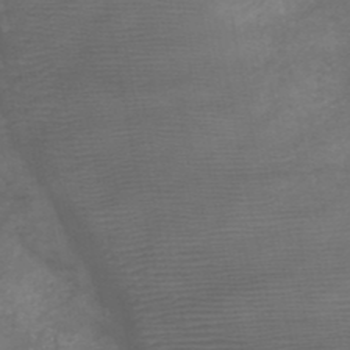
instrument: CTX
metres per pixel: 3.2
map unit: HNb
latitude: -48.3118
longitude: -41.0836
